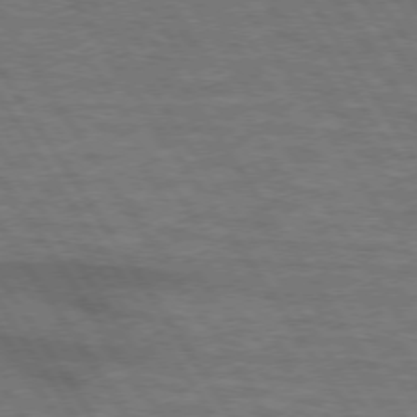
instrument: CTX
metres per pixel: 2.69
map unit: lApd
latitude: 73.8206
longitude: -63.0648
